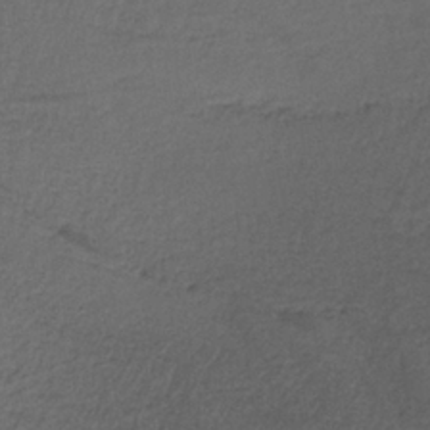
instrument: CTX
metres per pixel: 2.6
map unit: HNb
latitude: -35.6911
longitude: 58.6707
